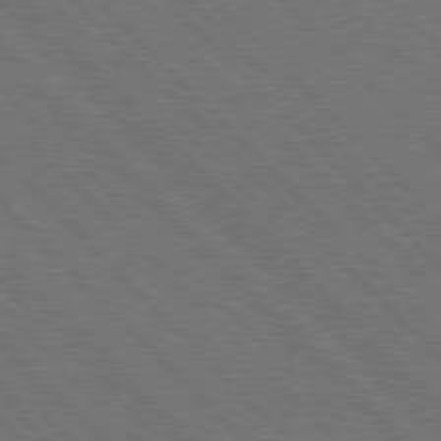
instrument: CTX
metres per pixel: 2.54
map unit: Hpe
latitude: 77.3481
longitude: -126.6680
